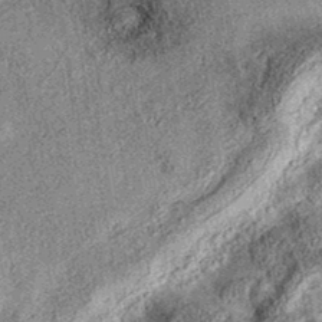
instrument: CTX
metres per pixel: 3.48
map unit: eAb
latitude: 36.6490
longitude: 107.2754
